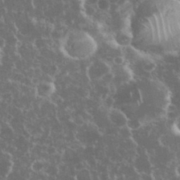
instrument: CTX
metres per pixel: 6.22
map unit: eHh
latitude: 34.5356
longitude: -60.4979
